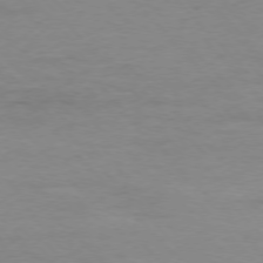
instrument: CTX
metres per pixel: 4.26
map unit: Ap
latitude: -77.2376
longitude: -83.5182
